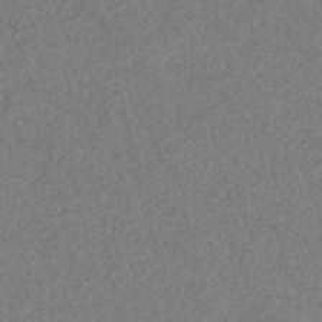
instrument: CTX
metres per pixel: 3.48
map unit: eHh
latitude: -55.0109
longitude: -89.1026
